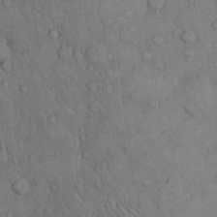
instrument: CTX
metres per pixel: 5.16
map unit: Hto
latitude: 10.4979
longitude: -60.6490
